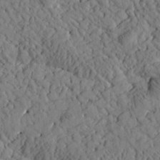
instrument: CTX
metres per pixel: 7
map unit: Htu
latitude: 0.9891
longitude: 176.9542
